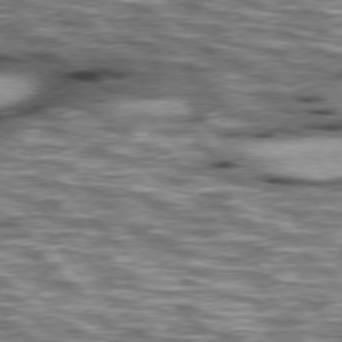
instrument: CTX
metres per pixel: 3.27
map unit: lApd
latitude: 76.4412
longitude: -49.8772
